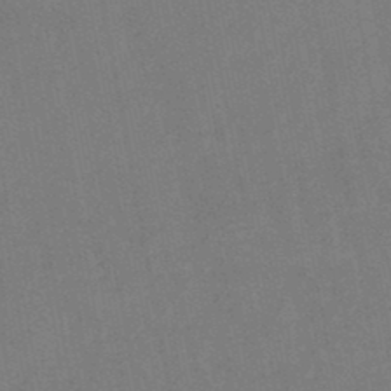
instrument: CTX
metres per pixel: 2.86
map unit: lHb
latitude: -47.1809
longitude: 78.7085
